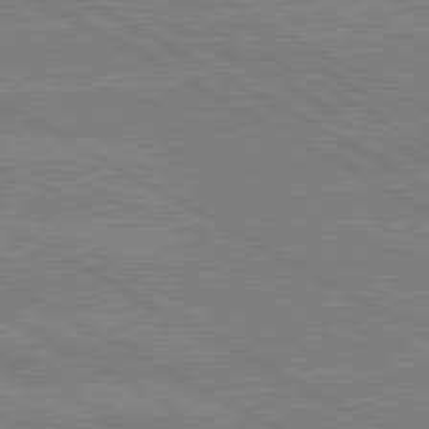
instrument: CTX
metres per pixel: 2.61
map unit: lApd
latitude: 80.4601
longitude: -126.8380
